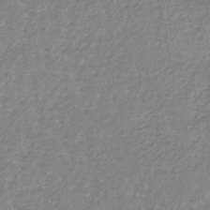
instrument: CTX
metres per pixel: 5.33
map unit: lHb
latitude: -40.9353
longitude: 64.7274
